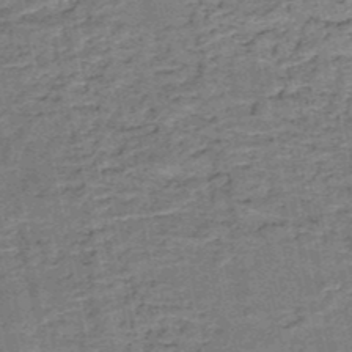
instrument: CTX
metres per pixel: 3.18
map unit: HNb
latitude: -51.0675
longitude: -49.9528
